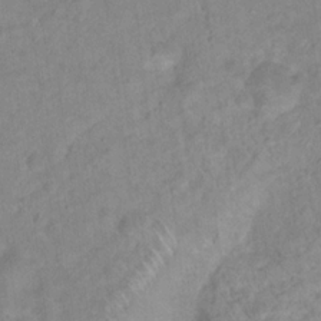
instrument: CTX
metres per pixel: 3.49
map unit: Nhu
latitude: 17.0836
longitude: -32.1389
